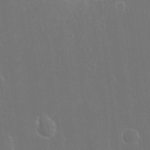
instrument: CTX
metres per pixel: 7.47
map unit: eHh
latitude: 16.3278
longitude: -72.4034
